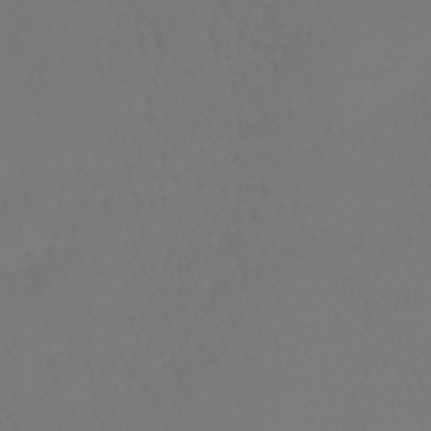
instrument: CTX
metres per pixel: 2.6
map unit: lHb
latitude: -41.3321
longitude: 68.1983
